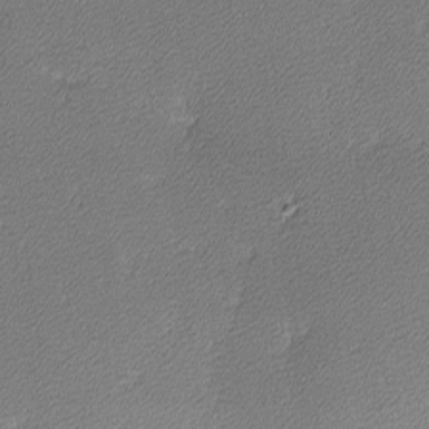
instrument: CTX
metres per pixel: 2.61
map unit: lHvf
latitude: -11.9178
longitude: -103.5560
